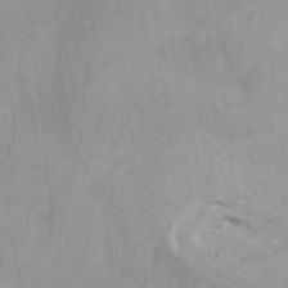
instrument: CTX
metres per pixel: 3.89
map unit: Htu
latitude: -7.5588
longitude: -67.4804
